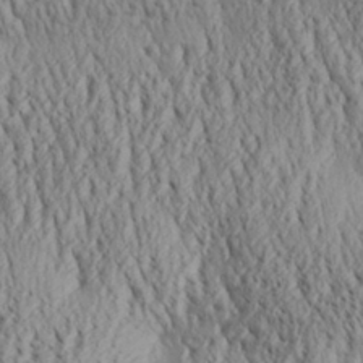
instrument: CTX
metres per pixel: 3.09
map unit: Aa
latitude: 30.3090
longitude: -137.7639
